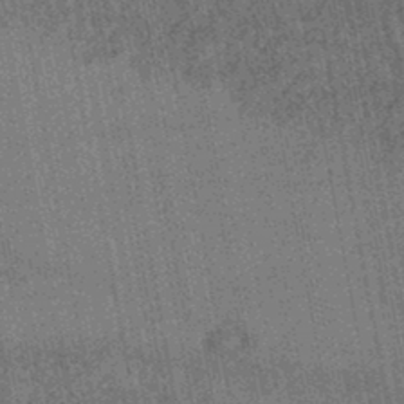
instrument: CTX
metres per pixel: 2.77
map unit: lHb
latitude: -46.0661
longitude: 68.2739
